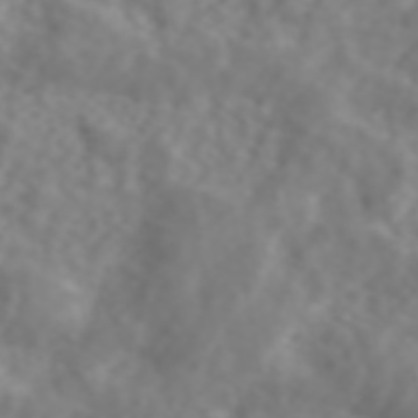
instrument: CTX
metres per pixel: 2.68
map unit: ANa
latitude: 44.5357
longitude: 22.0661
